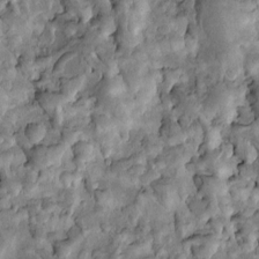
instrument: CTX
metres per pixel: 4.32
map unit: Htu
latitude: -1.1809
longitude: 148.7086
